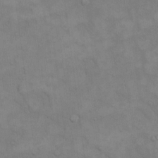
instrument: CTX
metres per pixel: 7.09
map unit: eHh
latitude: 16.9136
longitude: -66.0255
